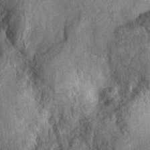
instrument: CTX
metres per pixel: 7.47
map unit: Ht
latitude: 10.3656
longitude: -38.9325
